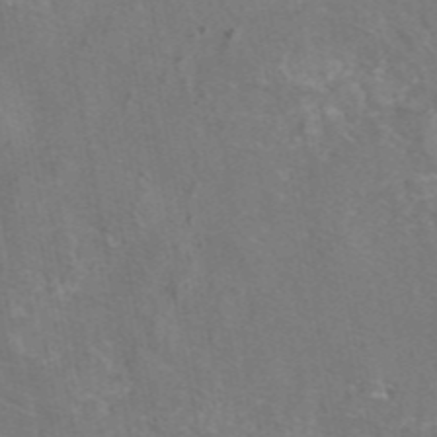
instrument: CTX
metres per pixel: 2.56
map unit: eAb
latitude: 46.0444
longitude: 107.8801
